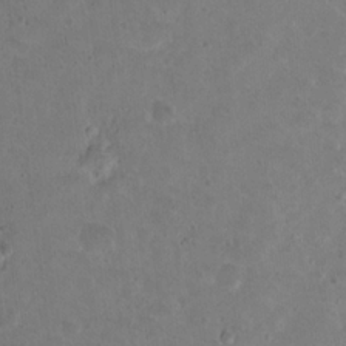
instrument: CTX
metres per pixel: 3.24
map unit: Nhu
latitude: 17.3104
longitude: -30.8569
